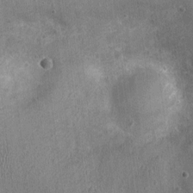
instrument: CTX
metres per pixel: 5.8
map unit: Ht
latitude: -3.9367
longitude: -15.9717
